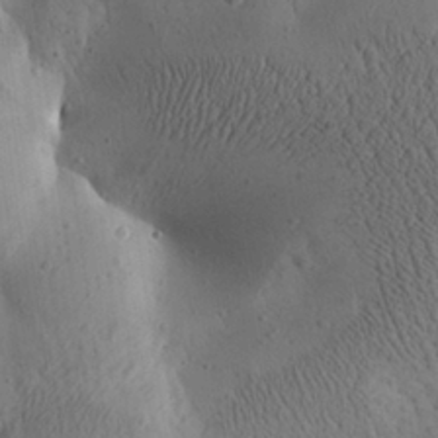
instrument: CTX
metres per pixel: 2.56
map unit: Aa
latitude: 25.3292
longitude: -144.1011
